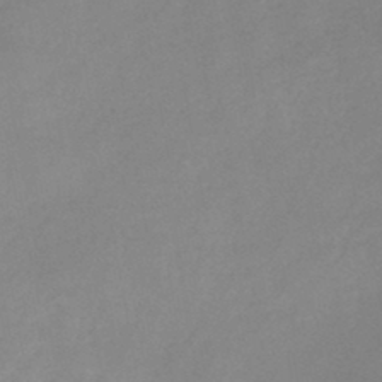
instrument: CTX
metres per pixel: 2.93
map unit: HNb
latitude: -45.4265
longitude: -35.9339
